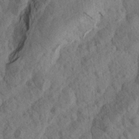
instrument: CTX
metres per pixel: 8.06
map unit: Aa
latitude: 23.5938
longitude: -143.2915
